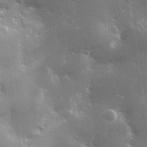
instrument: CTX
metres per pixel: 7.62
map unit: lHvf
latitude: 31.1592
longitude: -93.0458
